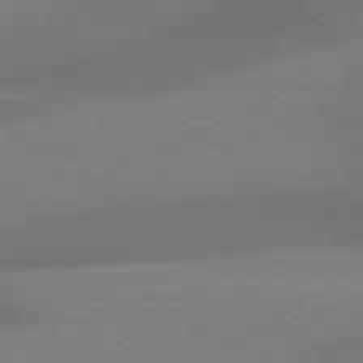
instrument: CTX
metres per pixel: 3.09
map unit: lApd
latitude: 79.5749
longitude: -87.6505
